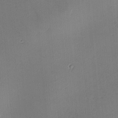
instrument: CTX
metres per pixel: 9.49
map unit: Ave
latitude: -7.8044
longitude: -121.8773
